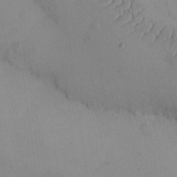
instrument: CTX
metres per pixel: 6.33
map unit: eHh
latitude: -9.7100
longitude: -66.5167
